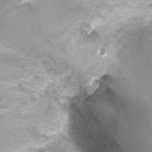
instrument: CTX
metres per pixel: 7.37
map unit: Ht
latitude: -3.5399
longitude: -28.3845
